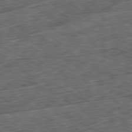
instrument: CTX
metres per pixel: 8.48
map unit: Ap
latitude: -80.6330
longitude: -73.8395
